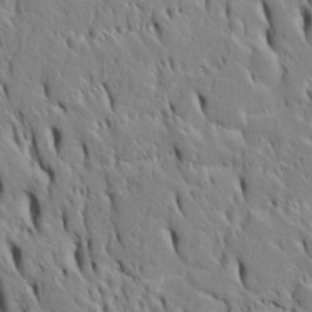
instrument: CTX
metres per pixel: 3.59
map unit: Htu
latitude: -4.5762
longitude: 151.9178
